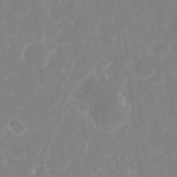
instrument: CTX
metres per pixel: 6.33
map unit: eHh
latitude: 7.4237
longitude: -69.7261
